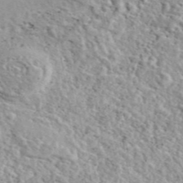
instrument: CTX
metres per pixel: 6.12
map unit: eAb
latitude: 44.1955
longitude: 114.0661
